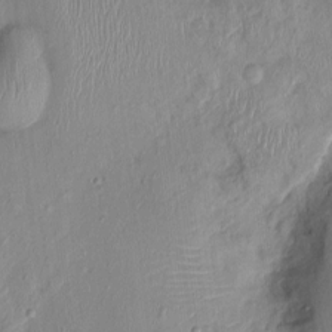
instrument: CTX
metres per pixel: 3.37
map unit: Nhu
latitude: 0.3656
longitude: -14.6491
